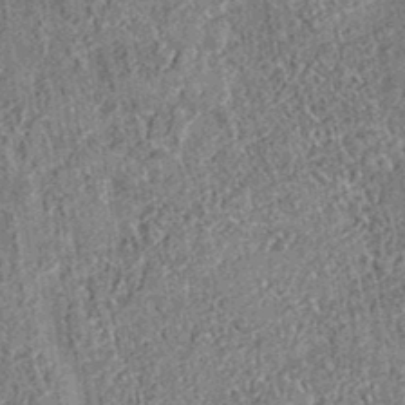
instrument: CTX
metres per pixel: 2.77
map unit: eAb
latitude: 35.4048
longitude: 114.9919
